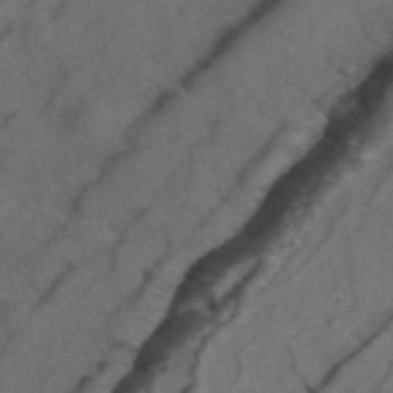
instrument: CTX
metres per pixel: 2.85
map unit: ANa
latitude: 43.9150
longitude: 25.1620
